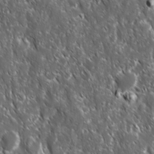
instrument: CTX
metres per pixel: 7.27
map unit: Ave
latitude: 15.4805
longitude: -132.7057
